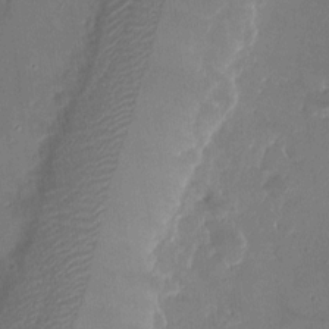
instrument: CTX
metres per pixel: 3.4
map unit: eHh
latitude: 8.5924
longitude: -74.0633
